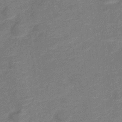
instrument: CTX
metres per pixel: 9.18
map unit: Nve
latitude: -18.8786
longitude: 108.5007
